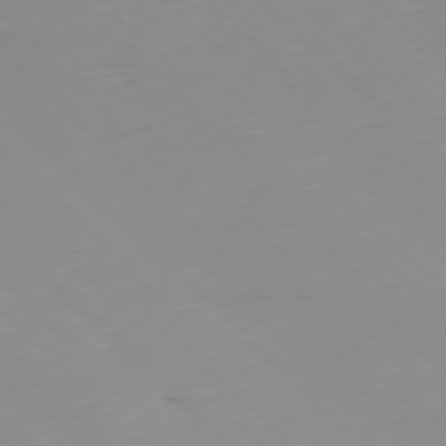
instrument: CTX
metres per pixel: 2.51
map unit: Ap
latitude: -77.3132
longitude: -82.3845
